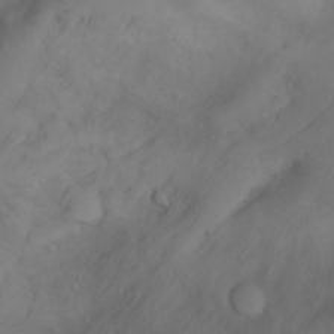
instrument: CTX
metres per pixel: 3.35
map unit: Aa
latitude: -3.6154
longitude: -72.2712
